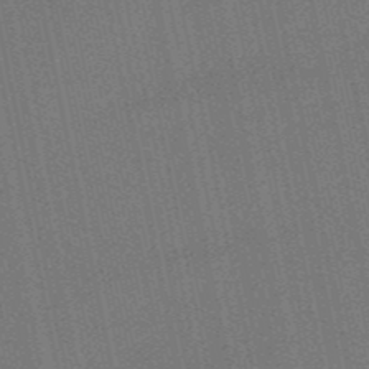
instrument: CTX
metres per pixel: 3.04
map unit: lHb
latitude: -50.7085
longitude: 79.5588
